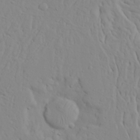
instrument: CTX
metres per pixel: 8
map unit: Ave
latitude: 23.7827
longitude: -132.8947
